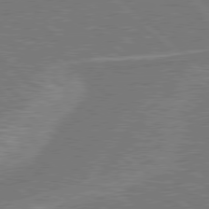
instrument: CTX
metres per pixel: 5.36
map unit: Hpe
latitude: 78.5924
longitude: -152.0444
